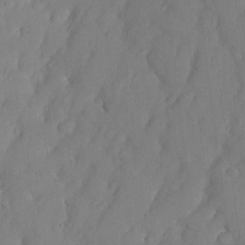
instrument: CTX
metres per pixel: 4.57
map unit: Nhe
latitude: -1.5588
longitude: -58.7813
